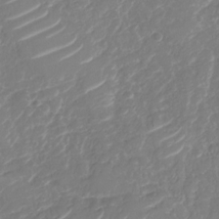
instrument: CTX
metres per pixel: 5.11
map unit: Nhu
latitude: -29.5588
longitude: -71.7072
